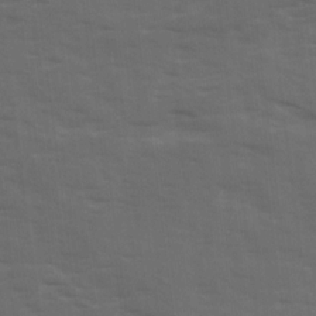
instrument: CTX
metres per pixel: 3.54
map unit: Ave
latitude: 18.8380
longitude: -130.5924
